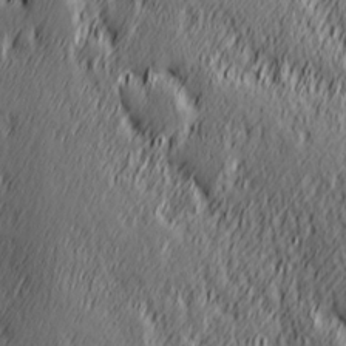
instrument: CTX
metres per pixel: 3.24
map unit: Hve
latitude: 26.0822
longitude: 145.7856
